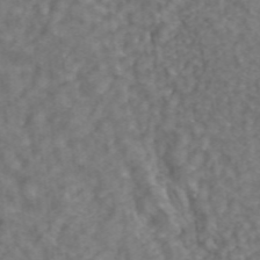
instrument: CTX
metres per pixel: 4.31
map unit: ANa
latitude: 43.5938
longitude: 26.2550
